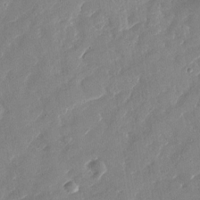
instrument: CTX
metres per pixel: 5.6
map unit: Nhu
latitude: -29.4643
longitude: -72.8191
